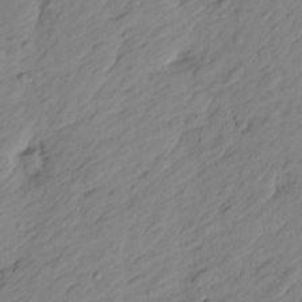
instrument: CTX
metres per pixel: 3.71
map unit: Htu
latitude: -1.5022
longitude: -175.1970
